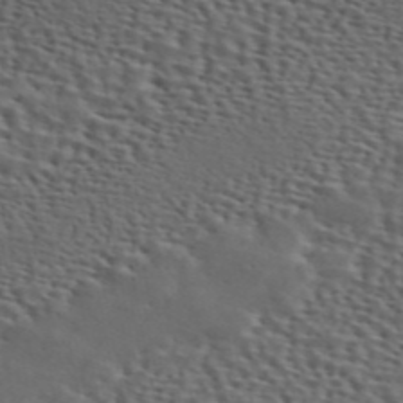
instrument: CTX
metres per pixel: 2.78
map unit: ANa
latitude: 45.9339
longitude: 49.3510
